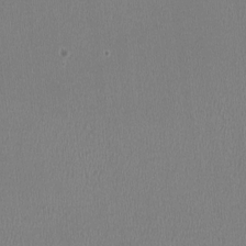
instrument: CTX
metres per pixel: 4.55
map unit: HNhu
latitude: -3.2375
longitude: -2.3278
